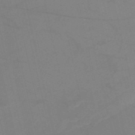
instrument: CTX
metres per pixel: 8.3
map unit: HNb
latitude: -52.9919
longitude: -47.8395
